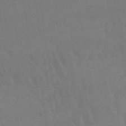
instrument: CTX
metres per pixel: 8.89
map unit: lHb
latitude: -45.5966
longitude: 66.7274
